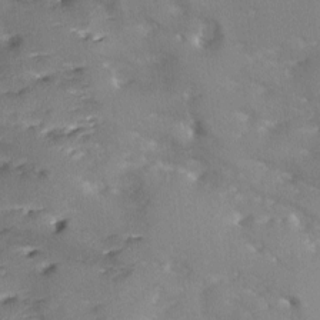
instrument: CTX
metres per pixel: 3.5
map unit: Ave
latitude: -9.5210
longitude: -117.5938
